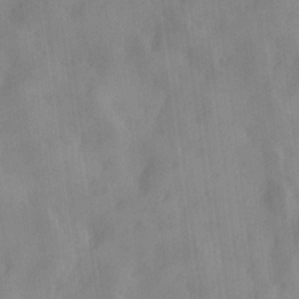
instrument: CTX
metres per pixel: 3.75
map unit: Ave
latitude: 19.0269
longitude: -131.5938
